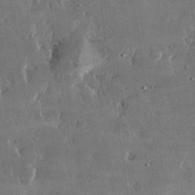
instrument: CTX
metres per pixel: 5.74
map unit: lHvf
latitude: 32.4601
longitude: -91.9717
